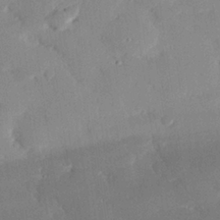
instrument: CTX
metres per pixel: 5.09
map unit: eHh
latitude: 27.9717
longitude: -81.2348
